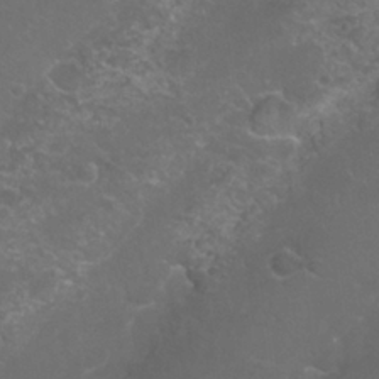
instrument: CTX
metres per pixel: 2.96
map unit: Nhu
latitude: 27.4238
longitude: -60.9891
